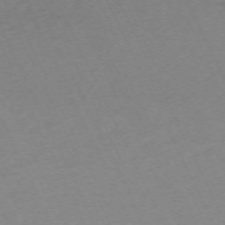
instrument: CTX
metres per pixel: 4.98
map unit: Hpe
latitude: -70.2740
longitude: 14.7652
